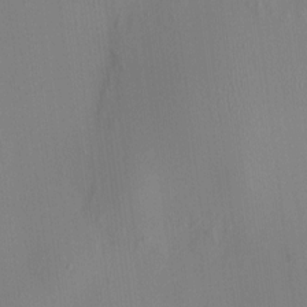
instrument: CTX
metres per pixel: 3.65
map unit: HNhu
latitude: 8.1578
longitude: 12.7274
